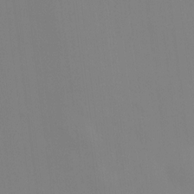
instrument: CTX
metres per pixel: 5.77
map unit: HNhu
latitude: 11.3671
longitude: 11.3699
